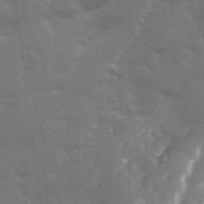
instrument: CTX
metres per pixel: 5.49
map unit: Ave
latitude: 13.3104
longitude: -103.5182
